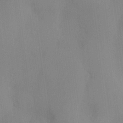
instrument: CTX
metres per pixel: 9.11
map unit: Htu
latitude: -7.0486
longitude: 175.4832
